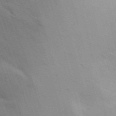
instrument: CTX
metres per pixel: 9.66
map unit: Ave
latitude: 15.5560
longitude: -129.5560
